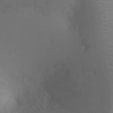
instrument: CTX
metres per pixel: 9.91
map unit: Ht
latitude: -2.9163
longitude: -16.2334
